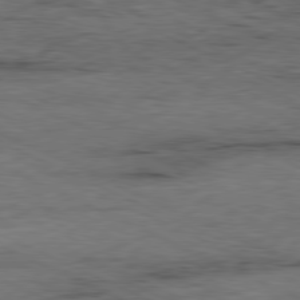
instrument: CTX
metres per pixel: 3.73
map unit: Ap
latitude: -81.1620
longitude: -91.0270
